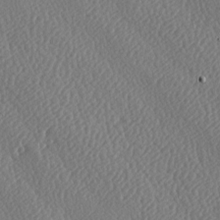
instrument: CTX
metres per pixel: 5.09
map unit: lAa
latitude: -9.0675
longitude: -128.3278
